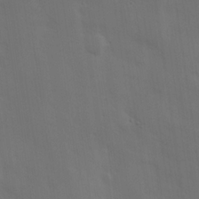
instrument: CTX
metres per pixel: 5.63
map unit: Hve
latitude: 19.7827
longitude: 150.5952
